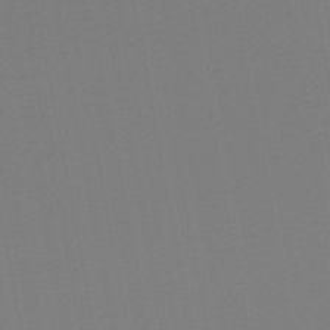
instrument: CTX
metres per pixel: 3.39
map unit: lHb
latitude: -47.2565
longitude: 74.3873
